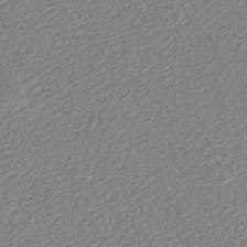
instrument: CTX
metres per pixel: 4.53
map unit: HNhu
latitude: -46.7841
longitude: 105.3887
